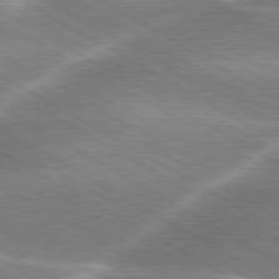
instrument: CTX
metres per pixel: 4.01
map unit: lApd
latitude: 80.2711
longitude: -120.8002
